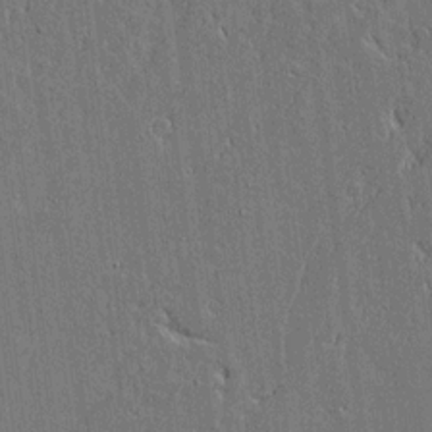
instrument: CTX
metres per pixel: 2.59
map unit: Aa
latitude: 18.3278
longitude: -126.7246
